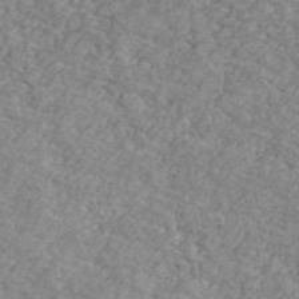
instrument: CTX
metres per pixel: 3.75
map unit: Ave
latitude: 41.5749
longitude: -110.4601
